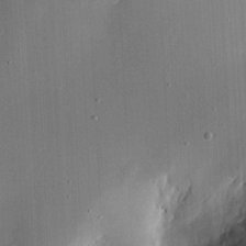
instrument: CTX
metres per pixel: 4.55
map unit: eHh
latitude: 4.6301
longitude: -68.7813
